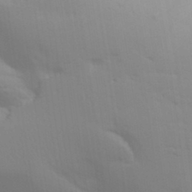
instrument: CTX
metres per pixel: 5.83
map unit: Aa
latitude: 32.3845
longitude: -145.0458
